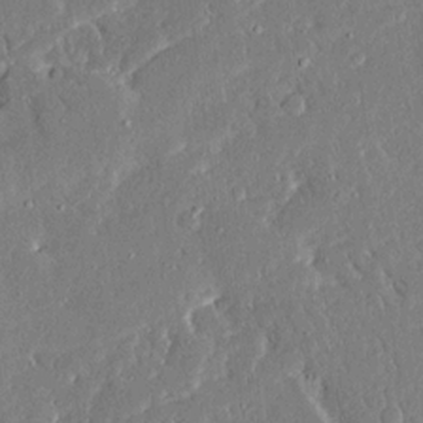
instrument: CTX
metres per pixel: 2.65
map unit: Ave
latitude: 15.5560
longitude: -140.2711
